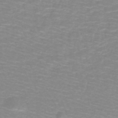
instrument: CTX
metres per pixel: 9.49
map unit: lHb
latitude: -44.0094
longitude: 53.8422
